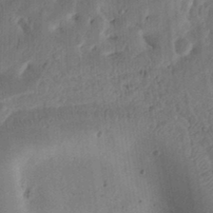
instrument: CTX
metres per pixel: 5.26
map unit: Ht
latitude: 11.6883
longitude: -74.5546
